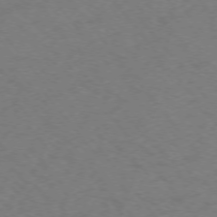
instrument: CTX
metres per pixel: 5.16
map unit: Ap
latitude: -75.4644
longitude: -70.7435
